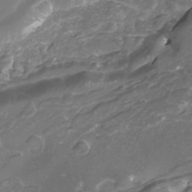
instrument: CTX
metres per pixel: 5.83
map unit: Nhu
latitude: -8.0661
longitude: -94.3090
